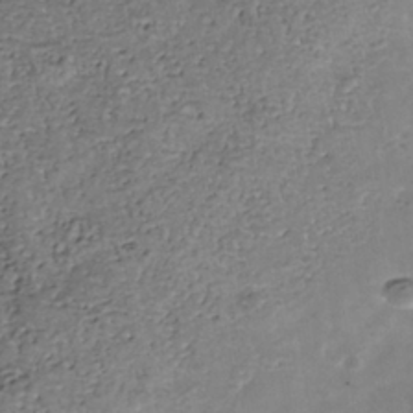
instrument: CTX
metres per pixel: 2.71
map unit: Nhu
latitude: -39.6533
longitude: -80.9514
